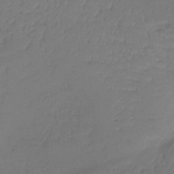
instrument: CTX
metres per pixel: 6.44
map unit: lHb
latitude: -39.8800
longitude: 70.3306
